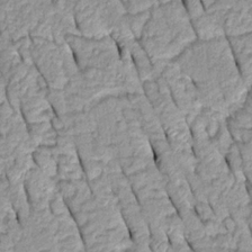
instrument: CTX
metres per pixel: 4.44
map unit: Htu
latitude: -0.1417
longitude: 150.2928
